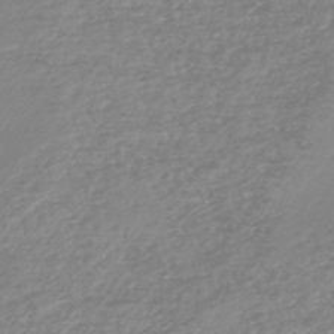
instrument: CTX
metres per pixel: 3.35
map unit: lHb
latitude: -45.2565
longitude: 65.3321
